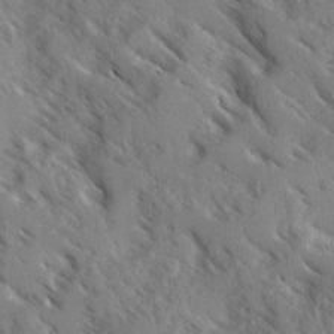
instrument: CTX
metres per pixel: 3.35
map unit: Ave
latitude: -0.4062
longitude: -110.8380
